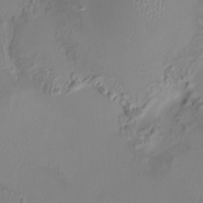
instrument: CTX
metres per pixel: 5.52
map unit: HNhu
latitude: 7.3860
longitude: 11.0109
